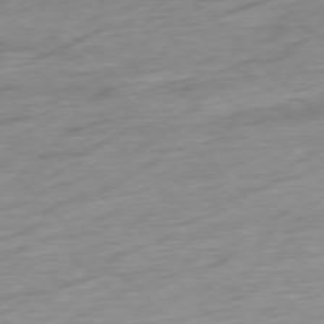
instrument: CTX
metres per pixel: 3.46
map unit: Ap
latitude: -78.2361
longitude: -72.3279
